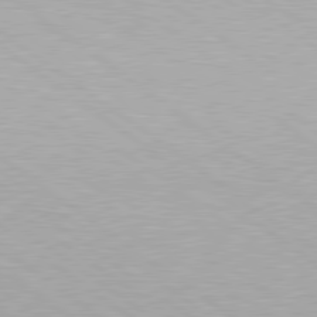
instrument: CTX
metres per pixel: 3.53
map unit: Hpe
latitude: 79.3293
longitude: -153.2726
